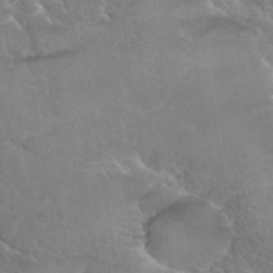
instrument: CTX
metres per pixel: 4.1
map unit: Hto
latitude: 36.0444
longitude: -47.0459
